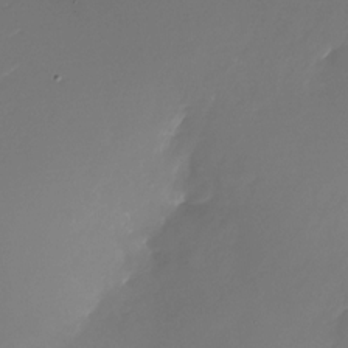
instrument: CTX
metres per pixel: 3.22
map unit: Nhu
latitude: -26.9541
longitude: -73.4238
